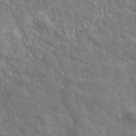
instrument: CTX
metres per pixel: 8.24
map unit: eHh
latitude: 42.8569
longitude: -91.7261
